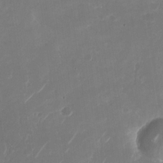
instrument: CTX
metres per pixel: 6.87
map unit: Nhu
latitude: -28.7085
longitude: -70.4790
